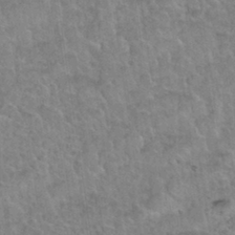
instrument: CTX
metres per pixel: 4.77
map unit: Nhu
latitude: 31.2726
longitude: -51.9528
